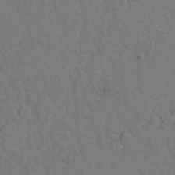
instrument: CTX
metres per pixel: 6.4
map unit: Hto
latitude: 7.1214
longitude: -35.6316
